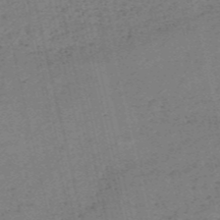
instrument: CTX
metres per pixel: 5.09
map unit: HNb
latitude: -55.5021
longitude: -43.1592
